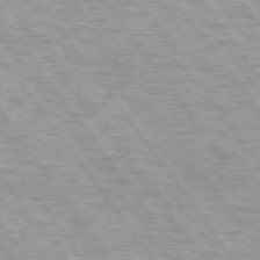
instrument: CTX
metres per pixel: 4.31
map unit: lApd
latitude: 74.8380
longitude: -48.2145
